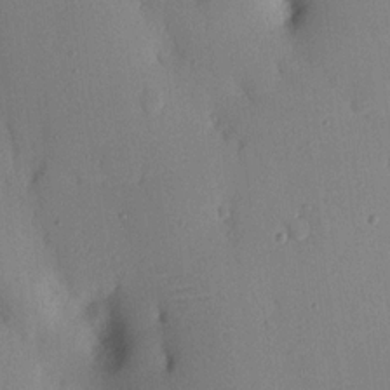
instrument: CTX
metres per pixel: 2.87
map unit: Nhu
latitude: 16.7813
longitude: -78.9892
